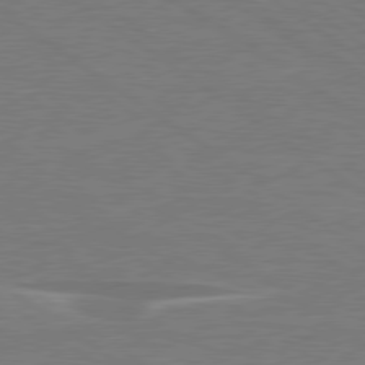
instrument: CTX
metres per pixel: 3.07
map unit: lApd
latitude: 78.9325
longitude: -95.1970
